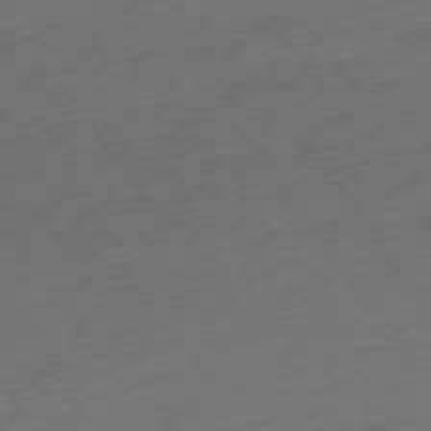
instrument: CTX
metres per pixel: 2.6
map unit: Ap
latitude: -74.7841
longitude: -73.5372
